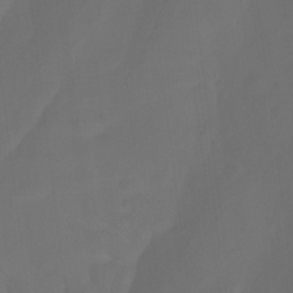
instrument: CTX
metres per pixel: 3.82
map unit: Ht
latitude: -4.1983
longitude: -62.4223
